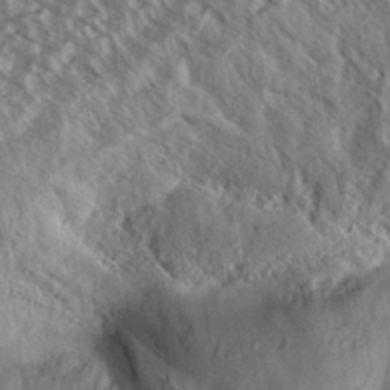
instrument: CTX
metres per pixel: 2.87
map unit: eHh
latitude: 33.6883
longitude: -140.4034
